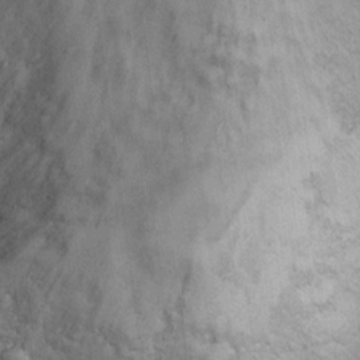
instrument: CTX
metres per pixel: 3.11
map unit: Hto
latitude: 7.6505
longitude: -30.4601
